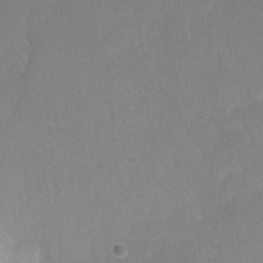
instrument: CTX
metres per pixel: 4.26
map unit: Ht
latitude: -6.5196
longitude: -37.6883
